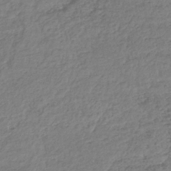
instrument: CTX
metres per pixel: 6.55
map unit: lHb
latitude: -39.2754
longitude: 68.2361
